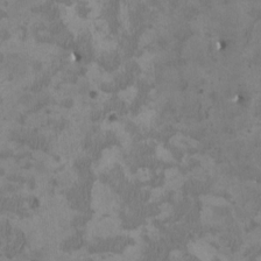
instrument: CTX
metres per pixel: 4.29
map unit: HNhu
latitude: 2.8569
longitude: -3.6694
